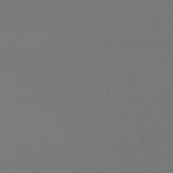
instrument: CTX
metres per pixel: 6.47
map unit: eHb
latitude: -50.3117
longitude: 76.0472
